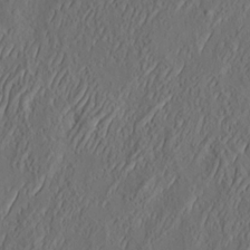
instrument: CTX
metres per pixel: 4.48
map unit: eHh
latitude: 4.5546
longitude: -77.5938
